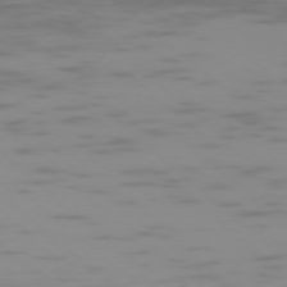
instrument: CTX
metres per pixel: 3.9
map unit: Ap
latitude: -77.5777
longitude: -67.4993
